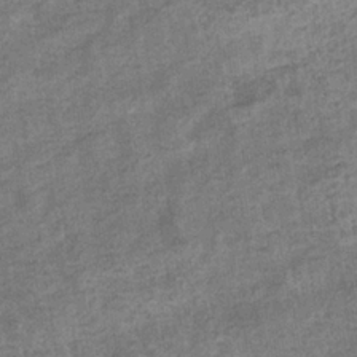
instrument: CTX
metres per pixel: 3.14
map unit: eHb
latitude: -35.0486
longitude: 77.8233
